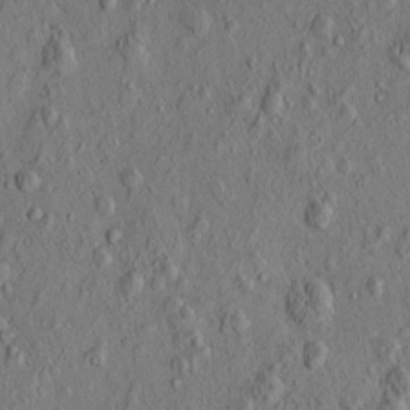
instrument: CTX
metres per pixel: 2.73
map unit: eHh
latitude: -0.8597
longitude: 18.5952
